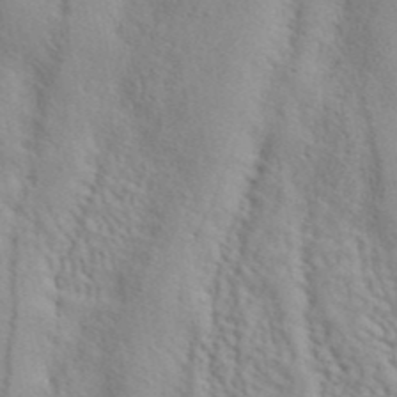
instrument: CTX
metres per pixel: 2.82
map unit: ANa
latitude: 42.9892
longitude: 54.0472
